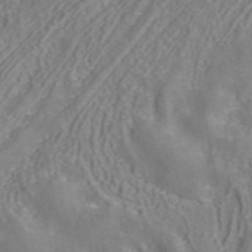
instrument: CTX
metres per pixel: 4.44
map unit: ANa
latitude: 41.5371
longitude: 34.5007
